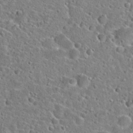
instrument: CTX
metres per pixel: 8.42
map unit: Hto
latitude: 23.5938
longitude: -46.1200
